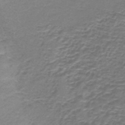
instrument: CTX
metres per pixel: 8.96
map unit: lHb
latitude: -41.8233
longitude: 58.6518
